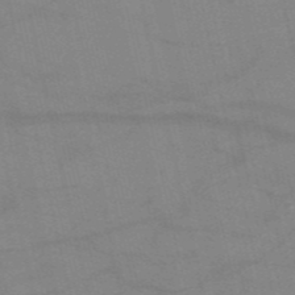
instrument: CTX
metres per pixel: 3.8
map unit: HNb
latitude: -53.1242
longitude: -47.1215
